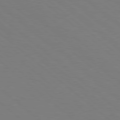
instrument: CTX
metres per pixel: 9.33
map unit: Hpe
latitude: 78.3656
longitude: -176.6112
